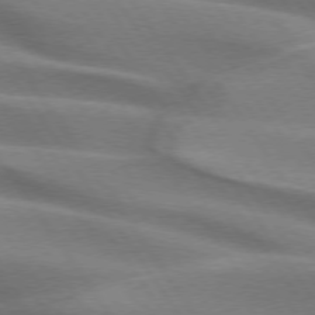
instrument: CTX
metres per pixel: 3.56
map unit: lApd
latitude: 74.6679
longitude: -63.6505
